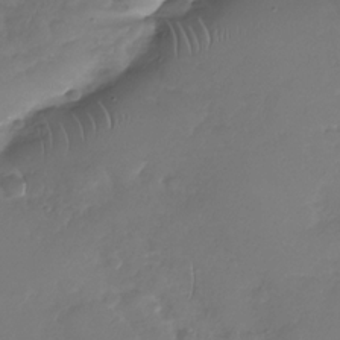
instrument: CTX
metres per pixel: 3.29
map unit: Nhu
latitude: -30.0661
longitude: -61.3104
